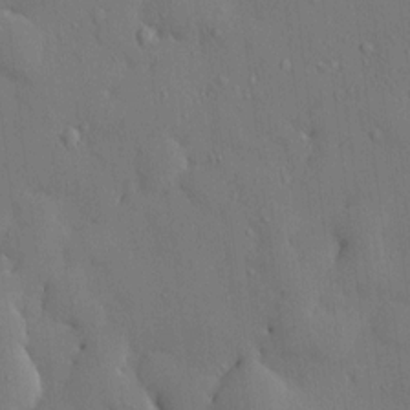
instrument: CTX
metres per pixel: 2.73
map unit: HNhu
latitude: 6.5735
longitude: 15.1243
